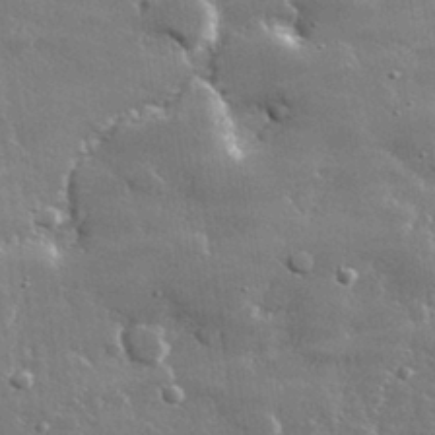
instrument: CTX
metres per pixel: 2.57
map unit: lHvf
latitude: 32.6679
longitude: -91.3671
